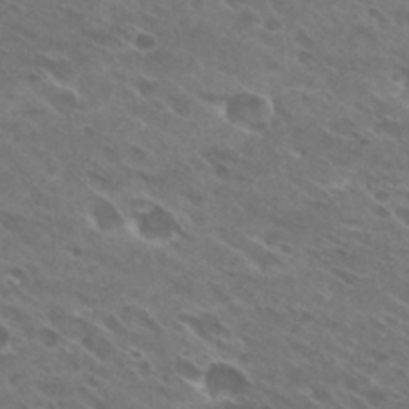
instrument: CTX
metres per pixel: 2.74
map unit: Hto
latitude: 29.4993
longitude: -44.0633
